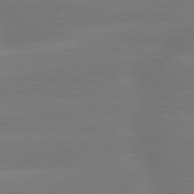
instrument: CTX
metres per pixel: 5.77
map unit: lApd
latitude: 79.7639
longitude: -142.2712
